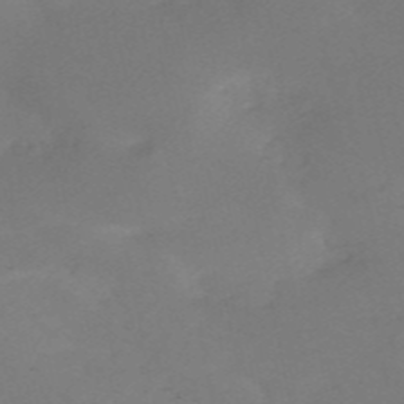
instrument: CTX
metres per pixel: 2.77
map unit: HNb
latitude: -54.9731
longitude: -48.7435
